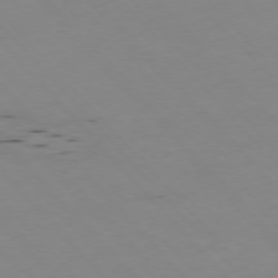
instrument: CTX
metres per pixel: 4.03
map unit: Hpe
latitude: -76.7274
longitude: -18.9136
